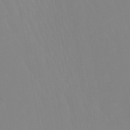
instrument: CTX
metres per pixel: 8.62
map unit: lHb
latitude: -49.5966
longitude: 74.3496
